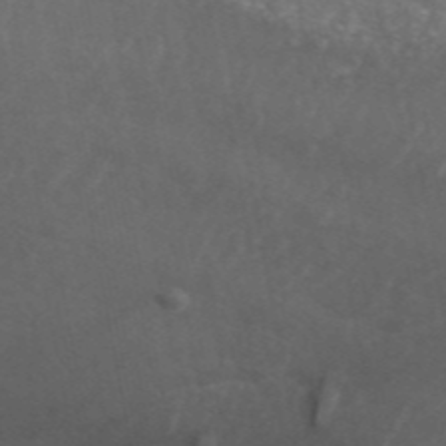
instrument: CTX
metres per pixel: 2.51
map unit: ANa
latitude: 44.4979
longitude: 26.7463
